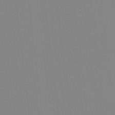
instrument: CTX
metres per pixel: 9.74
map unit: Ht
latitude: -14.5385
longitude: -51.6316
